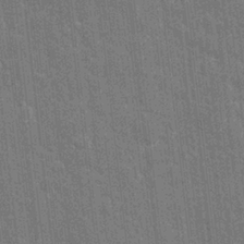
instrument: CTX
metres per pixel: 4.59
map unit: eHh
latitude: 6.3845
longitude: -74.5735
